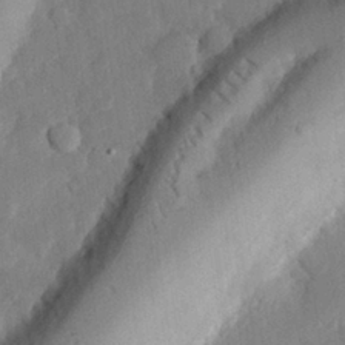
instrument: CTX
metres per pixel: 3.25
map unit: eHh
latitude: 27.6694
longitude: -80.6679
